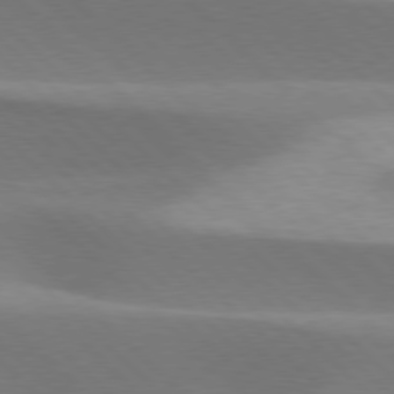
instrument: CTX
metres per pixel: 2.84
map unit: lApd
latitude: 77.1403
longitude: -51.6316
